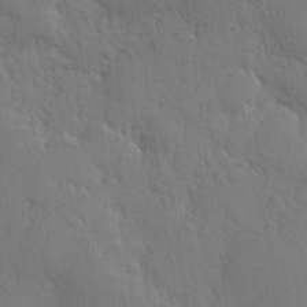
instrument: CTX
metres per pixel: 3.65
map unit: Hve
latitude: 26.9703
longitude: 150.4818
